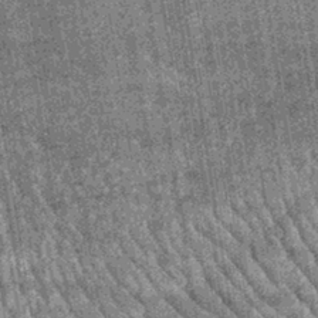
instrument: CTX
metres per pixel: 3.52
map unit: lHb
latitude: -39.7666
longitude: 66.3118
